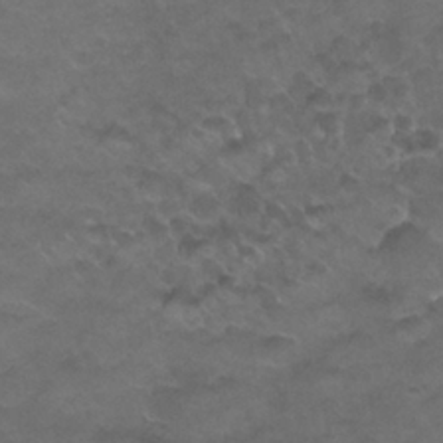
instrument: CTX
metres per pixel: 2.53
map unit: Nhu
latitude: 26.2334
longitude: -53.8395
